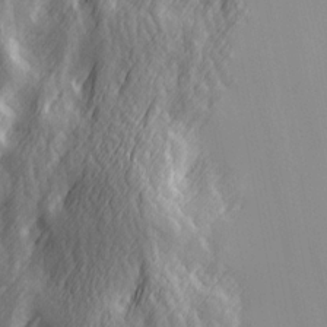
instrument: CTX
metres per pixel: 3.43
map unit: Ave
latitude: 13.5560
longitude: -104.6869
